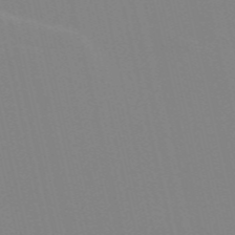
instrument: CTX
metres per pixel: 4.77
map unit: Nve
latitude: -57.8233
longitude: 60.6141
